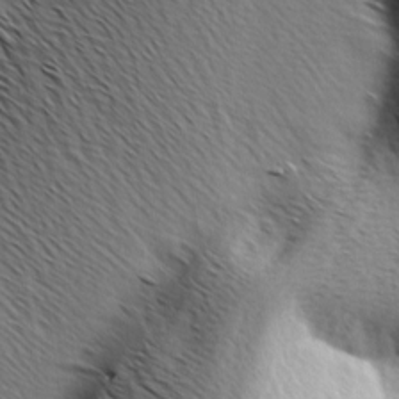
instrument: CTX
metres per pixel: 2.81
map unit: Ave
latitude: 0.9891
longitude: -115.2914
